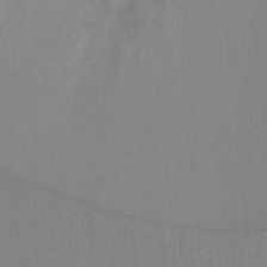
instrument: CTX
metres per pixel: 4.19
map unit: Ht
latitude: -8.2550
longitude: -32.9892
